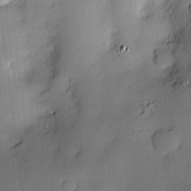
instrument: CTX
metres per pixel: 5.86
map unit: Hve
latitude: -10.4251
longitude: 175.7099
